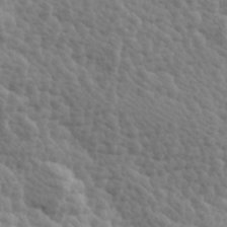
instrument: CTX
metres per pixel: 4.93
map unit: Hve
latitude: 25.7449
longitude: 145.5021
